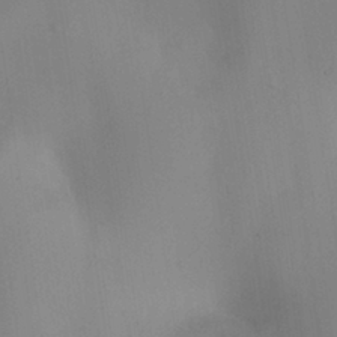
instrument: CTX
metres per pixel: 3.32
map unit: HNhu
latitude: 7.2159
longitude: -0.6490
